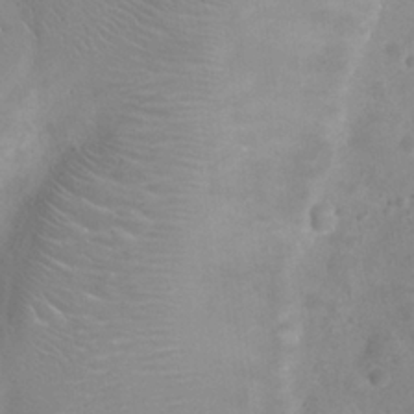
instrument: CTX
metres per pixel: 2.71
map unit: Nhu
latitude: 24.5734
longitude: -52.3090
